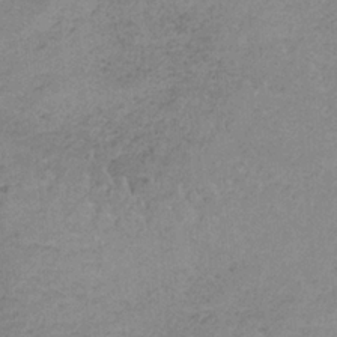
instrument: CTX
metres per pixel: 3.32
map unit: HNb
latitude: -34.1795
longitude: 58.7274
